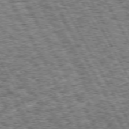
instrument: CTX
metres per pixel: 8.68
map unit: Hpe
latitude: 72.7625
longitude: -125.2348
